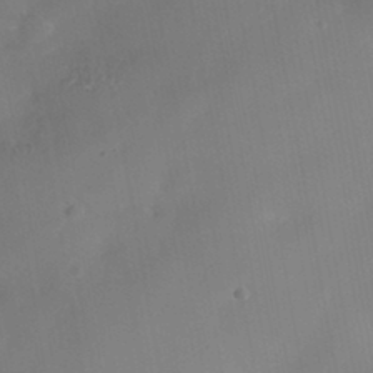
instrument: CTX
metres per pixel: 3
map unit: Nhe
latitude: -38.4818
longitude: -148.5735
